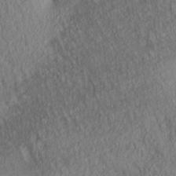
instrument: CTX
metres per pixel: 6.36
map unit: lAa
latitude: 4.3656
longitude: -116.2712
